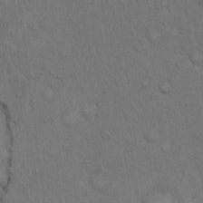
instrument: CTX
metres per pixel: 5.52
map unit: Hto
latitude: 12.5735
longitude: -60.4034
